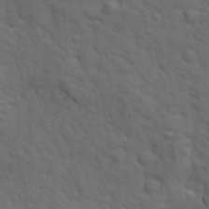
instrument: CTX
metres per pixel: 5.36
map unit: Ave
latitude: 18.7813
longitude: -133.6883
